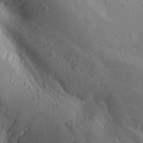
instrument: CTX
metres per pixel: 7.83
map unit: Aa
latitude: 15.0648
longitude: -143.3860
